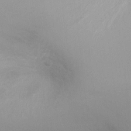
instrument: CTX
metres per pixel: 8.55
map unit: Ht
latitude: -5.5210
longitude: -24.9513
